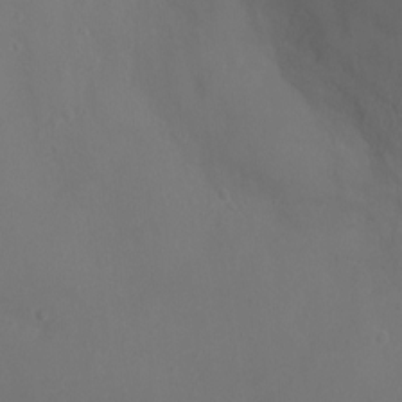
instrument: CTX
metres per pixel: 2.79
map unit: Ht
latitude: 1.0458
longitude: -20.4601
